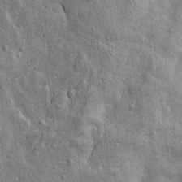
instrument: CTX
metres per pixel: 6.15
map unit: Htu
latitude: -4.6140
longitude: 157.0864
